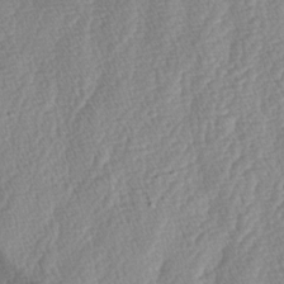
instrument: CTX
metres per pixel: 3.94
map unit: lAa
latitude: -5.1431
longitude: -129.6694
